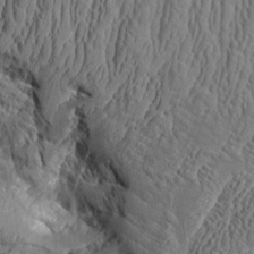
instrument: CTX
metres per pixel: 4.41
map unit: Aa
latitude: 9.6883
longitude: -129.5560
